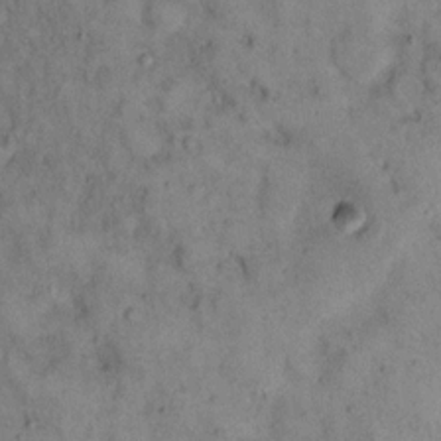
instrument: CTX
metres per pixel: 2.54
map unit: eHh
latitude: 16.4412
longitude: -62.5168
